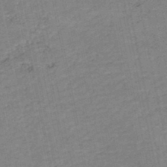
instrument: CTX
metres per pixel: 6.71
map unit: HNb
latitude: -48.7652
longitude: 58.9163
